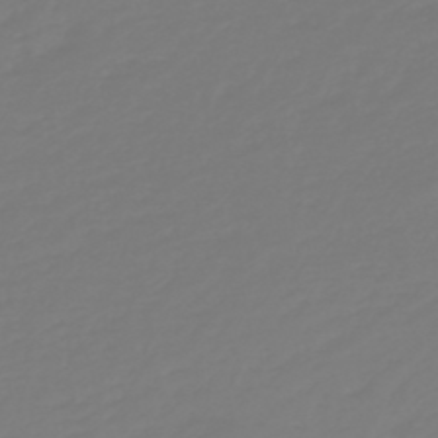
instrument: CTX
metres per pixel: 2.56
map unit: HNb
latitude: -46.6329
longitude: 56.4251
